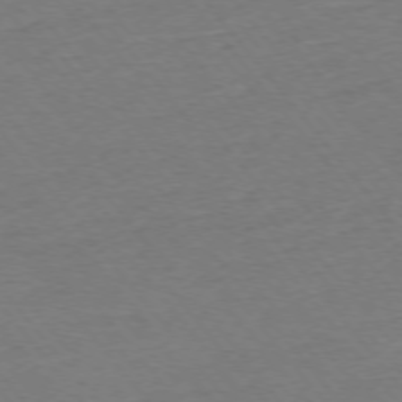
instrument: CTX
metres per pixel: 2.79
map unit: Ap
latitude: -75.7100
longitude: -94.9892
